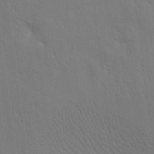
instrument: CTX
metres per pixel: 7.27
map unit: Aa
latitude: 15.1215
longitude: -147.4994
